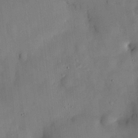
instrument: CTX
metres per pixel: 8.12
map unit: HNhu
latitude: 14.9136
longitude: 11.3132
